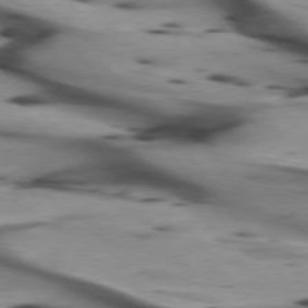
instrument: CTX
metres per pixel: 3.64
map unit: lApd
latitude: 75.4049
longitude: -64.6679
